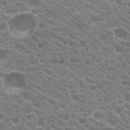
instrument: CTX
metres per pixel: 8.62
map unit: Hto
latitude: 20.2712
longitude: -35.4048
